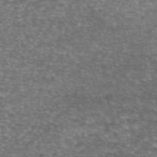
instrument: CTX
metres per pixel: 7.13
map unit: eAb
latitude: 45.6505
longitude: 103.8800
